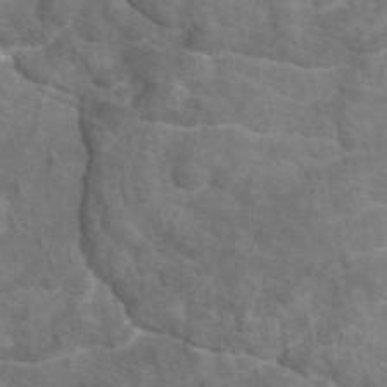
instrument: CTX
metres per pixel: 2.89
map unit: eAb
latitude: 46.8002
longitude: 101.7666
